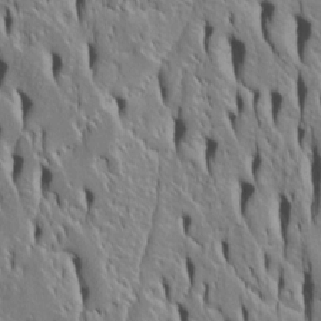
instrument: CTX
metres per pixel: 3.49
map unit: Htu
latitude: -4.6329
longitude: 151.7477
